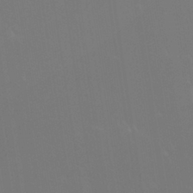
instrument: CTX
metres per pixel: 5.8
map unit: Nhu
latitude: 30.4979
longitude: -58.2712
